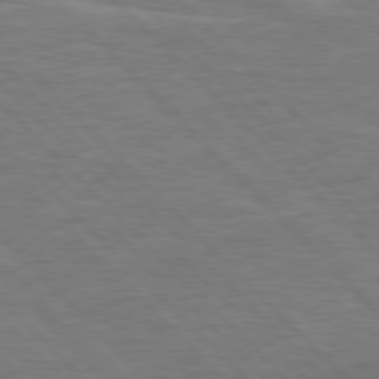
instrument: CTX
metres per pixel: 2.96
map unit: Hpe
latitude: 77.3670
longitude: -151.1970
